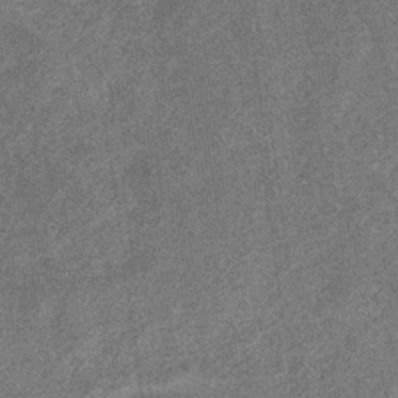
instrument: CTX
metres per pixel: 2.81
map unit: eHb
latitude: -34.6141
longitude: 78.1416
